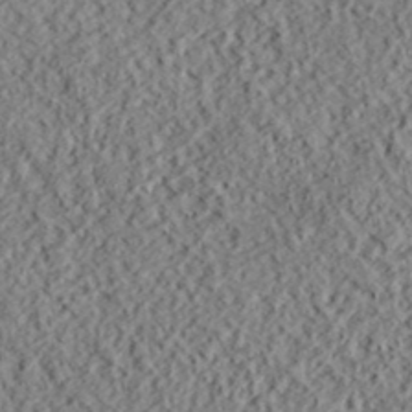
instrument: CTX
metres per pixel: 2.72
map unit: lHvf
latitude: 38.6490
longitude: -88.5357
